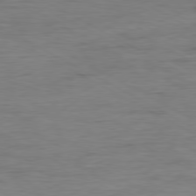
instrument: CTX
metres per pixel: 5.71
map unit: Ap
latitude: -80.1606
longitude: -83.7638
